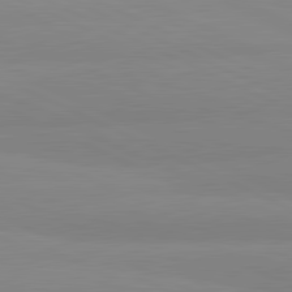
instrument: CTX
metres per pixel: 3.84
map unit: lApd
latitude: 81.8772
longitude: 179.5777
